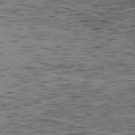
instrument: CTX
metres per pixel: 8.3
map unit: Ap
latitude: -79.1998
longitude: -72.4601
